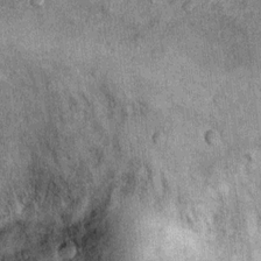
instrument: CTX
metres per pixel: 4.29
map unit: Ht
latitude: 11.7450
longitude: -38.6679
